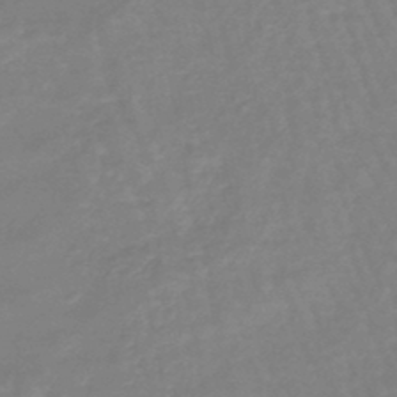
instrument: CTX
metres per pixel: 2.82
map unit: eHb
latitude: -45.5021
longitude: 81.3510
